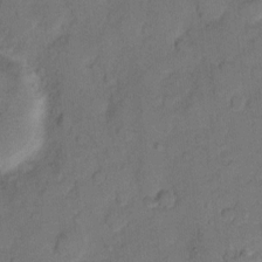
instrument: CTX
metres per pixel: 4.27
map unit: eHh
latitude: 9.0459
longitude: -64.3656
